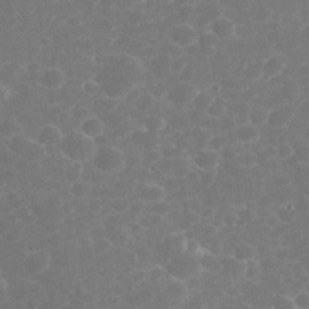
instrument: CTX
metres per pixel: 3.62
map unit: eHh
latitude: 32.4979
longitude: -60.8758
